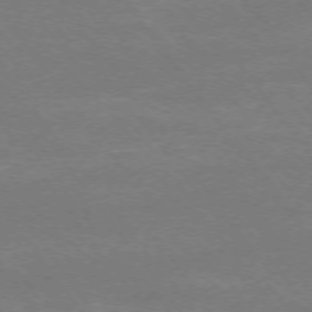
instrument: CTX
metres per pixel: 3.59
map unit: Ap
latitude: -75.1620
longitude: -75.1592
